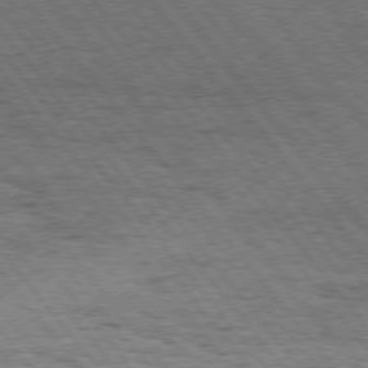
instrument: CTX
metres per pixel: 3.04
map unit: Hpe
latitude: 75.3482
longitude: -140.0822
